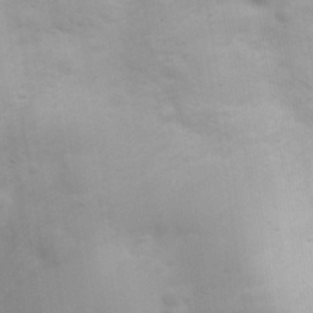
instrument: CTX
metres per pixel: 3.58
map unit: eHh
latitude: 31.3482
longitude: -58.3656
